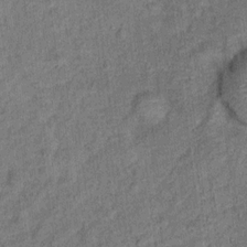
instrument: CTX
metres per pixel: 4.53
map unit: Ht
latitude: 9.7639
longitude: -38.9891
